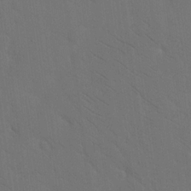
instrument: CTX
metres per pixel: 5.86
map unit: eHh
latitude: 18.7435
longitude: -66.4790
